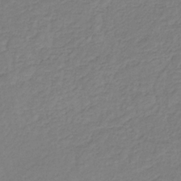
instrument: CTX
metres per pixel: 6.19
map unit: eHb
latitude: -30.4062
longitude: 64.0283
